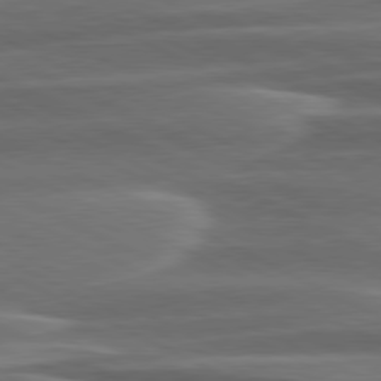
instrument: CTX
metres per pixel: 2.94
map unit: lApd
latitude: 79.8773
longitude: -113.3859
